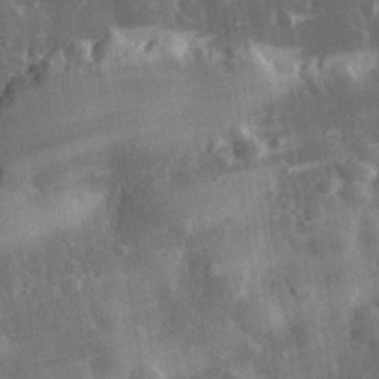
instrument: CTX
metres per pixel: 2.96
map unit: eHh
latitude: 29.8583
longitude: -79.4616
